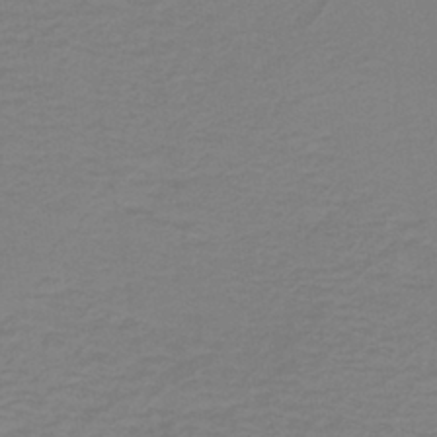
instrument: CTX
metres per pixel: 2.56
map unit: lHb
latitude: -41.3132
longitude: 52.5762
